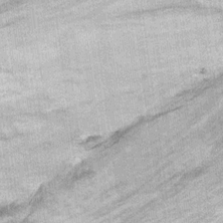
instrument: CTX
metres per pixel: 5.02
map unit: Ht
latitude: 8.8758
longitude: -37.1403
